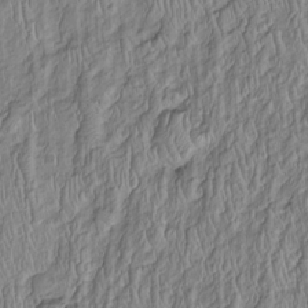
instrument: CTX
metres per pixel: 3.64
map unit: Htu
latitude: -5.8800
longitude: 155.8422
